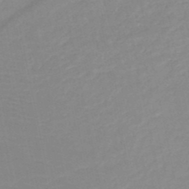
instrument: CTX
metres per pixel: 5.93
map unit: HNb
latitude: -49.2565
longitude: -43.6505
